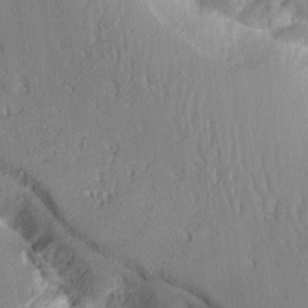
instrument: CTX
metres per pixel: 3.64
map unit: Aa
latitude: 12.1578
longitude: -125.9717
